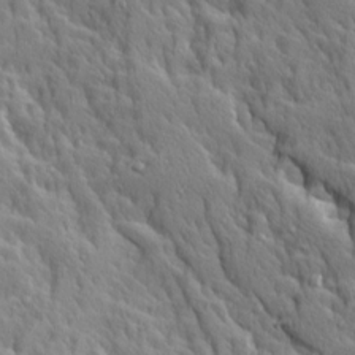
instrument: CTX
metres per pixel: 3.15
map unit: Ave
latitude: 14.1011
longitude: -132.8380
